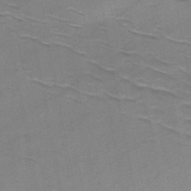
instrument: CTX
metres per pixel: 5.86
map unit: HNb
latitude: -48.0472
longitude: -48.3089
